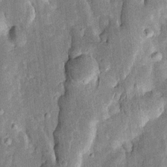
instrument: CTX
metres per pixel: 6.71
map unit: Htu
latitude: -0.5196
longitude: 149.9556
